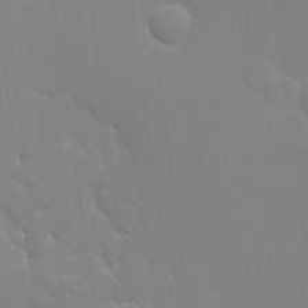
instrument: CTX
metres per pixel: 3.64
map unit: Hve
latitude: 17.3671
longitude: 150.9353
